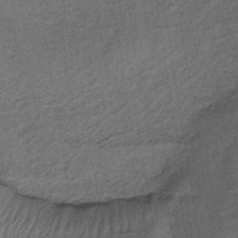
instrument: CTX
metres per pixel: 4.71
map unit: lHb
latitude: -35.5966
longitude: 71.1242
